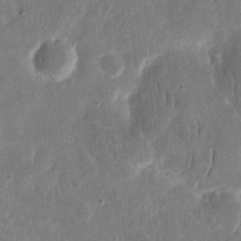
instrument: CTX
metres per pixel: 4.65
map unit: eHh
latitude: 12.5168
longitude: -73.4805
